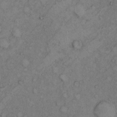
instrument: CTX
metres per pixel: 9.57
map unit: Hto
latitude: 8.6491
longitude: -59.1214
